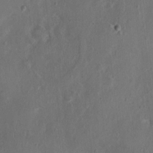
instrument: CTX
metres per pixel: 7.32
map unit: Nhu
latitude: 1.2159
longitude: -14.9514
